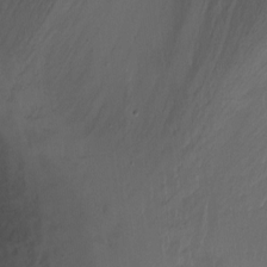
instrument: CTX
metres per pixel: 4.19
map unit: Ht
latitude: -2.2739
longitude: -32.4790
